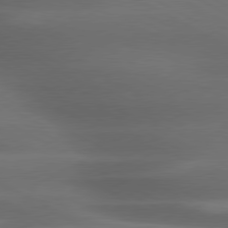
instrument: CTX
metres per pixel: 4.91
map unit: lApd
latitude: 79.6127
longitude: -119.1025
